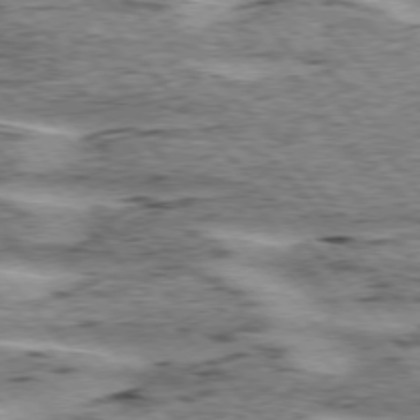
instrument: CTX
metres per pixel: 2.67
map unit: lApd
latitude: 75.6883
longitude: -77.6694
